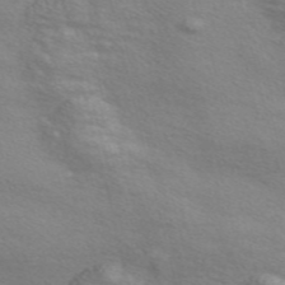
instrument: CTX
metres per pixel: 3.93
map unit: Nve
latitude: -56.6518
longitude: 59.8800
